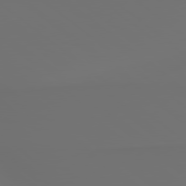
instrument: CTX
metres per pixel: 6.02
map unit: lApd
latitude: 79.3293
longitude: 177.8611
